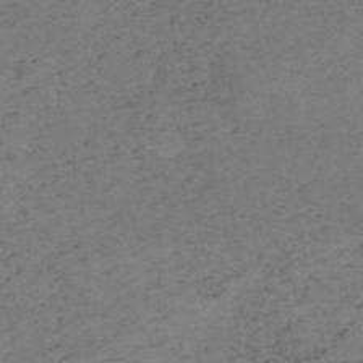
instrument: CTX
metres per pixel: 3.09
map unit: HNb
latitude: -54.8975
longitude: -47.7450
